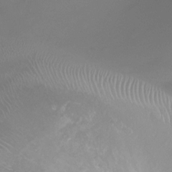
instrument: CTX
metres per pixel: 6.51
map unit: Ht
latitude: -7.5588
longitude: -19.2915
